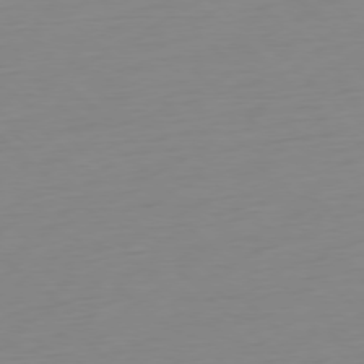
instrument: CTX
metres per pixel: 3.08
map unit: Ap
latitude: -77.8422
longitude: -77.5182
